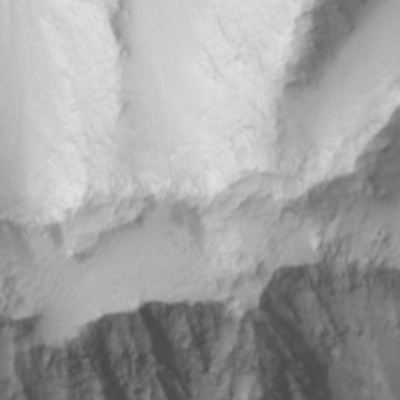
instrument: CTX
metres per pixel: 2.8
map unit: Nhu
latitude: -8.3306
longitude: -73.0647
